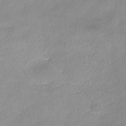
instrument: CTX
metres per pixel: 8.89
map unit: ANa
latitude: -36.9352
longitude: 94.4818
